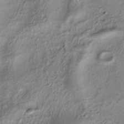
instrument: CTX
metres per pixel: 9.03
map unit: ANa
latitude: -37.5210
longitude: 94.3495
